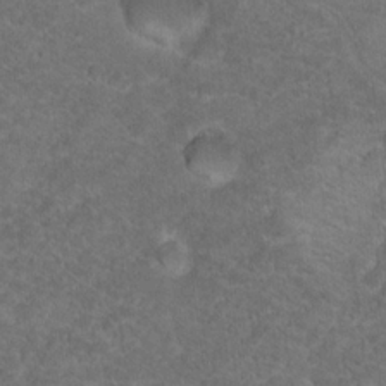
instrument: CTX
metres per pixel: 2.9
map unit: Hto
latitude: 19.0458
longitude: -38.7624
